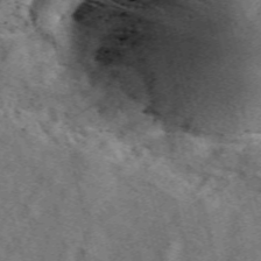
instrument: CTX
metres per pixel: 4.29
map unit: eAb
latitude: 44.6679
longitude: 111.3887
